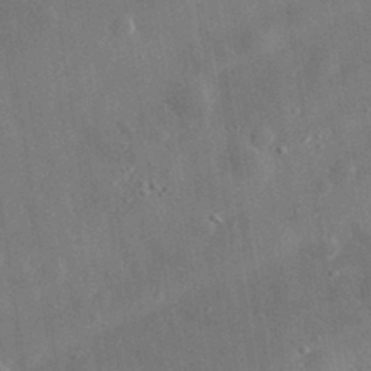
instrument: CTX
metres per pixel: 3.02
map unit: eHh
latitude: 32.2711
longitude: -77.7071
